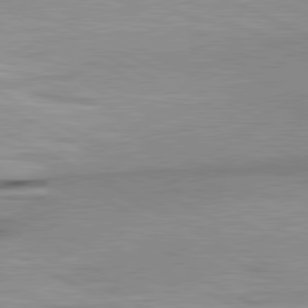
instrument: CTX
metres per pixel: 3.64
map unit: lApd
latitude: 80.7813
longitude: 157.0486
